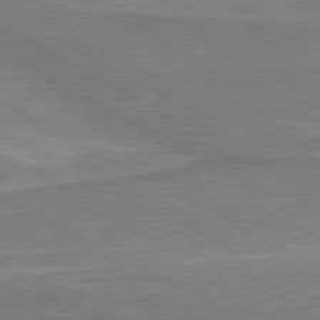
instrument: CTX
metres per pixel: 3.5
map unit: lApd
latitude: 80.4412
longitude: 141.3321
